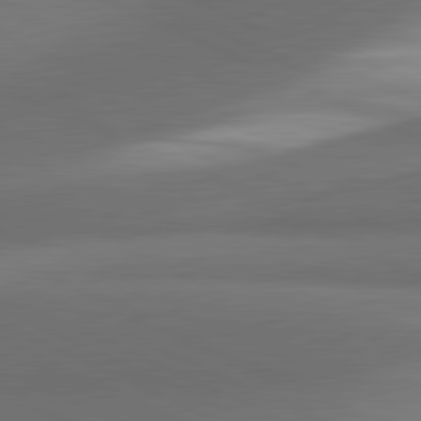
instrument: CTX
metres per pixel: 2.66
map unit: lApd
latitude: 81.3482
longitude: 139.0676
